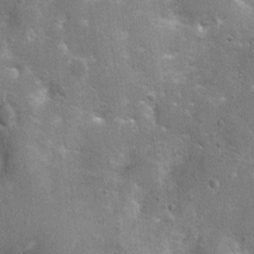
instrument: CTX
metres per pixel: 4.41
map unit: Ht
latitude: 4.1578
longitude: -21.4426
